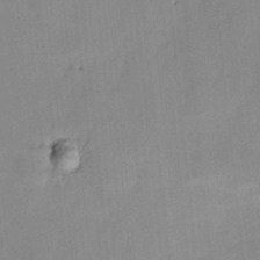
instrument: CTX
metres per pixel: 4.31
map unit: HNhu
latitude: 14.1200
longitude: 10.5007
